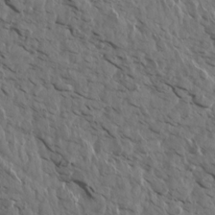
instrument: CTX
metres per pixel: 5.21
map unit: Aa
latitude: 14.2901
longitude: -142.8380
